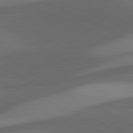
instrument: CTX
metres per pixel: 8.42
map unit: lApd
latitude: 81.7261
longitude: 125.7289
